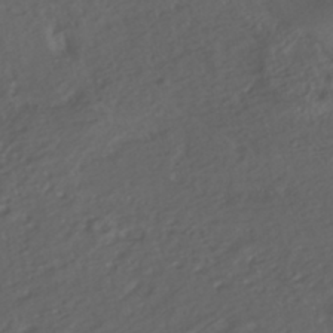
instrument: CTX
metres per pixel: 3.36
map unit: HNhu
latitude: -39.6533
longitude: 97.0109
